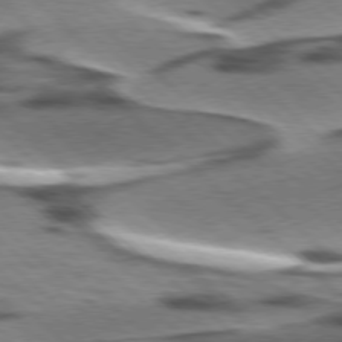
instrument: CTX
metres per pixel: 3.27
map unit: lApd
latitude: 77.3670
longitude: -49.6883
